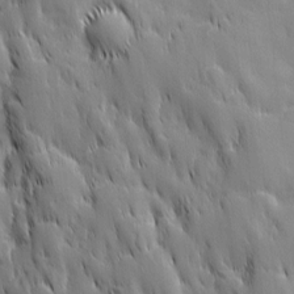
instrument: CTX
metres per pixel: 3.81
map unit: Ave
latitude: 12.7624
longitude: -105.0648
